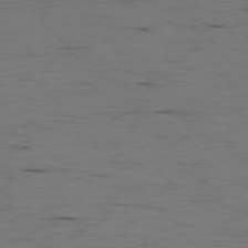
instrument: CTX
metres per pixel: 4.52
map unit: Ap
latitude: -76.6707
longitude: -83.0647
